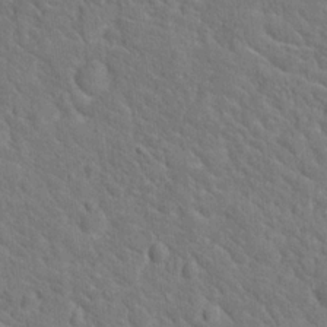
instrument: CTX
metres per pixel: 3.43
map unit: Hto
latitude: 19.1403
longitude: -35.2159
